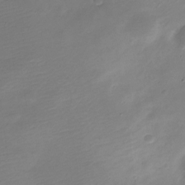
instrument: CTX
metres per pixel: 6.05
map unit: Nve
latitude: -22.0472
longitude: 105.6910
